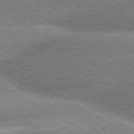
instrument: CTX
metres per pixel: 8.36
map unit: lApd
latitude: 80.5357
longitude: -162.5735
